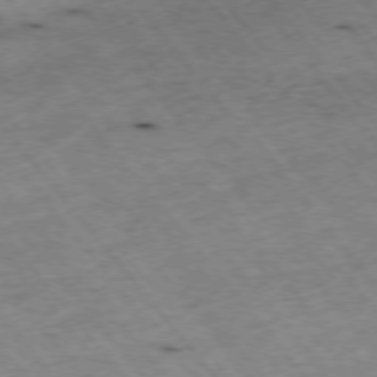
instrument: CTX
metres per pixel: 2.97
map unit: Hpe
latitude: -75.5777
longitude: -17.0647
